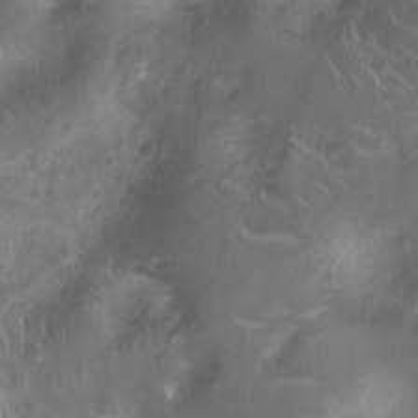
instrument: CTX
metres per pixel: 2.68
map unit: Nhu
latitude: -10.1417
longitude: -21.3482
